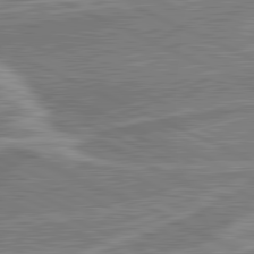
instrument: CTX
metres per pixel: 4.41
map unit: lApd
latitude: 81.5749
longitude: 127.6155
